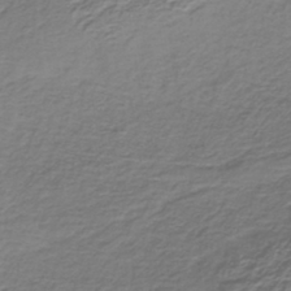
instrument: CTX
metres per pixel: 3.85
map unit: lHb
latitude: -39.3321
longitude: 59.0297
